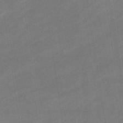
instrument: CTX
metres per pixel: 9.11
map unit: eHb
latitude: -33.2943
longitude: 72.8030
